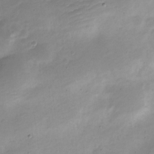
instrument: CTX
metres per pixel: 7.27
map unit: Nve
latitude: -23.1242
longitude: 105.6910
